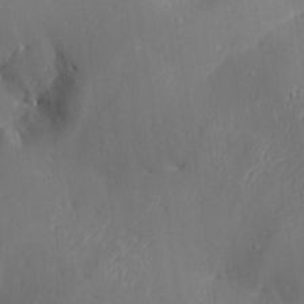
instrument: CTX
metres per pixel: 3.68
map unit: Aa
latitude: 29.3859
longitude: -131.8017
